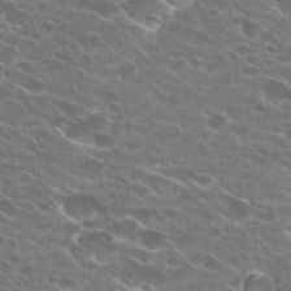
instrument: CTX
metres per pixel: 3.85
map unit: Hto
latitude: 25.2159
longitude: -43.0459
